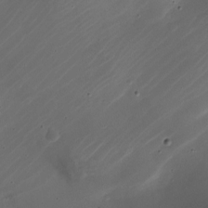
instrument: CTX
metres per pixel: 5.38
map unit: Nhe
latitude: -19.1620
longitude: 144.3684
